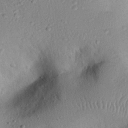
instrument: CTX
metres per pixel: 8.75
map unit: eHh
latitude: 25.1592
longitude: -77.2726
